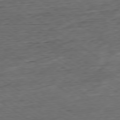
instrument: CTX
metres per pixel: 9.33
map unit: Hpe
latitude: -79.6344
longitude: 11.8234
